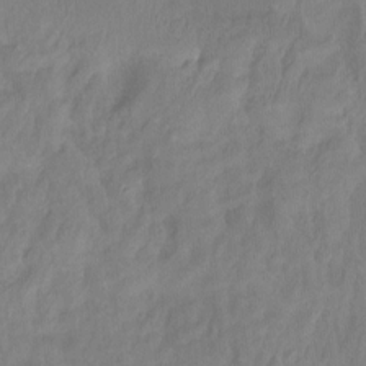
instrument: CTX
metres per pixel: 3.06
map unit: Hto
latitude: -12.1228
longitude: -39.1592
